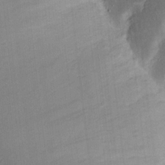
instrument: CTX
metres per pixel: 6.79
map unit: Nhu
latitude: 18.0633
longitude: -74.1200
